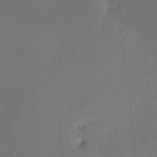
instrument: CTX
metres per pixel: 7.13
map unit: HNhu
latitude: 12.8002
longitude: 10.5385
